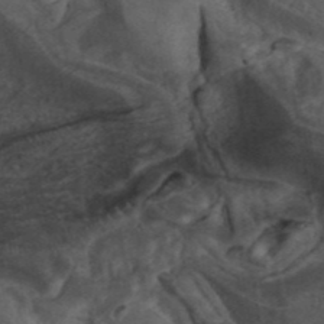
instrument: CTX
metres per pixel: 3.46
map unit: ANa
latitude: 41.6505
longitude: 15.8800
